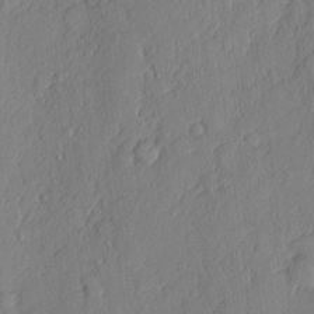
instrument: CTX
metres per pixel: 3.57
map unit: eHh
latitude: 4.3467
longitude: -76.0633
